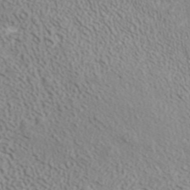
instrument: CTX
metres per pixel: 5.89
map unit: ANa
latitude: 42.5735
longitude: 35.2376
